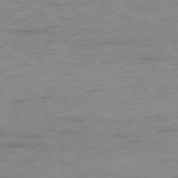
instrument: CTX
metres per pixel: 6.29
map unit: Ap
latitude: -76.8597
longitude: -88.9325
